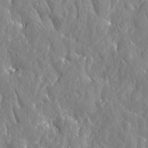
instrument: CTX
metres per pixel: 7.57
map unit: Htu
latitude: -2.8974
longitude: 178.8408
